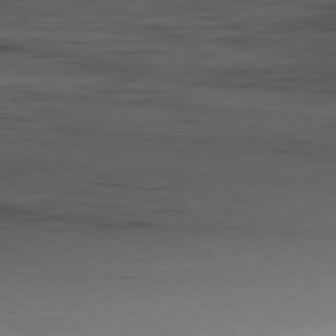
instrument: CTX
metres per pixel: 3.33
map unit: Hpe
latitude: -80.8597
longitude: 16.0850
